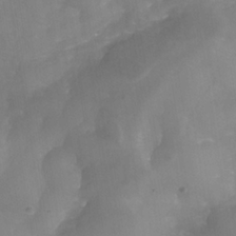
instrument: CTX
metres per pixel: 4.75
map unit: Nhe
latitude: -36.9541
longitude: -112.7435
